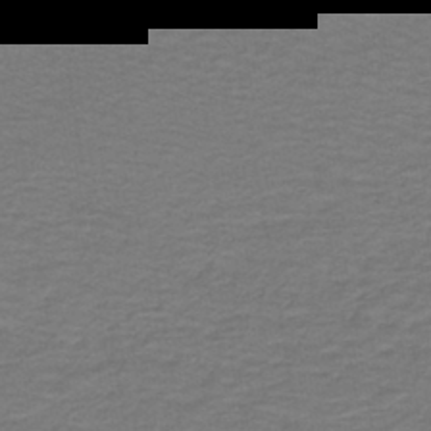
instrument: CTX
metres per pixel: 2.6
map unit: lHb
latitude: -42.0094
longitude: 53.6532
